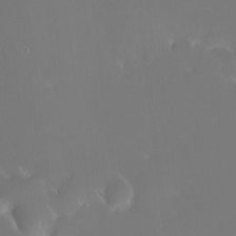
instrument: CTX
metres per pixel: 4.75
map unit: HNhu
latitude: 5.8394
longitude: 14.0283
